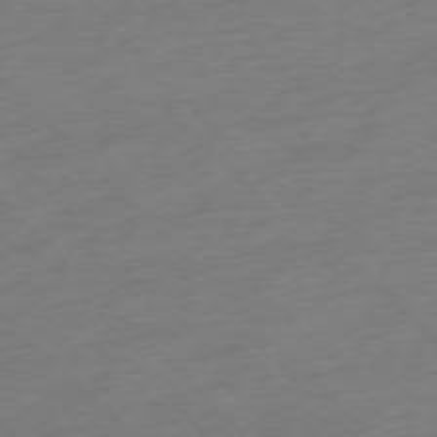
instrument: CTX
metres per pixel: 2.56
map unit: Hpe
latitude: -77.0109
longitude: -13.8772
